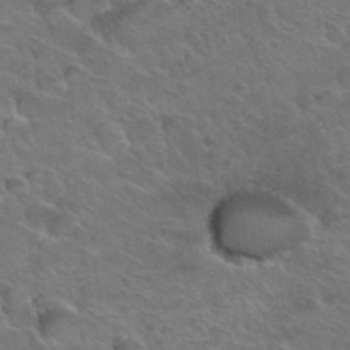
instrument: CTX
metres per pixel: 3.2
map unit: Hto
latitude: 35.1025
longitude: -47.2726
